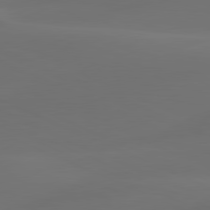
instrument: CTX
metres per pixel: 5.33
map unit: lApd
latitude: 80.5546
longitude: -83.5749
